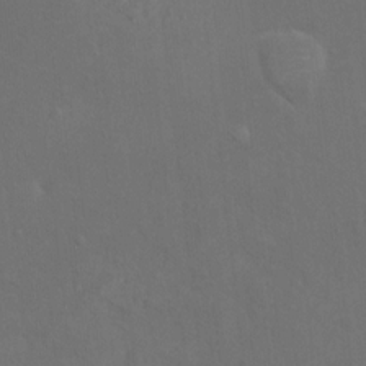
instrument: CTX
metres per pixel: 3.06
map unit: HNhu
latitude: 6.5168
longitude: 4.0661
